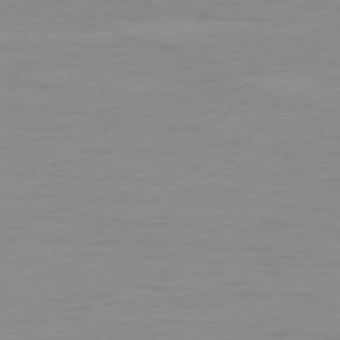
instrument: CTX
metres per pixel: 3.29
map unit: Ap
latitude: -77.8800
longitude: -70.7246
